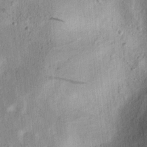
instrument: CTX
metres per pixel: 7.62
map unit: lAvf
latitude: 7.6883
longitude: 164.7652
